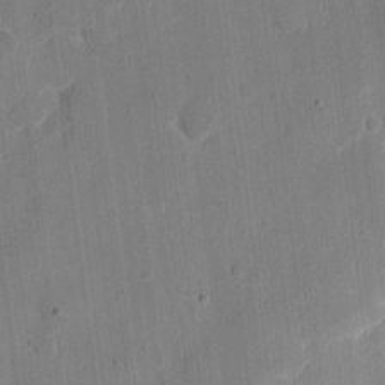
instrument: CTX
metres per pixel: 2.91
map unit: eHh
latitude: 7.4804
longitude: -66.3845
